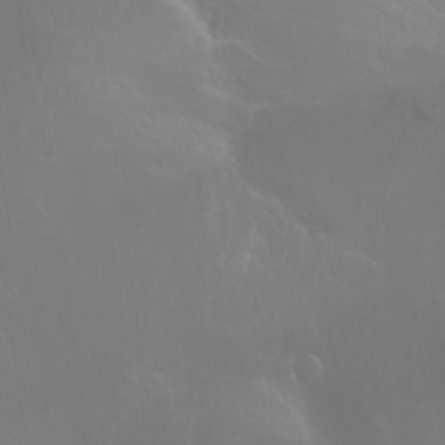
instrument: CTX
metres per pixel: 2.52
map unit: Ht
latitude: -2.8219
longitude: -60.7435
